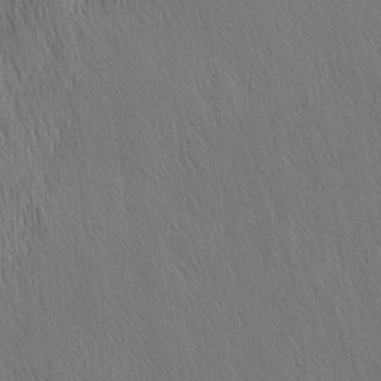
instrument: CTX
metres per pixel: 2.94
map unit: Nhu
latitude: -4.2550
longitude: -151.2537
